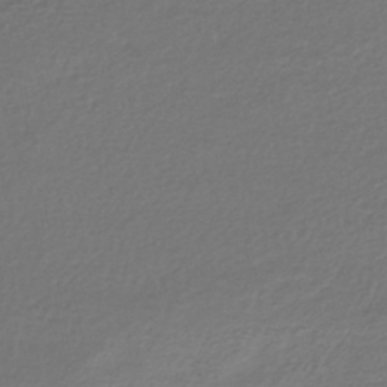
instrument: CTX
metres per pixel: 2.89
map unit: lHb
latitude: -41.5966
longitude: 72.6329
